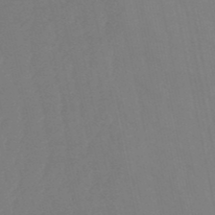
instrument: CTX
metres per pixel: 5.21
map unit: eHb
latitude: -51.0675
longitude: 77.8989
